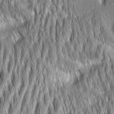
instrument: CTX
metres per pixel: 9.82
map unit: Aa
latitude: 7.7072
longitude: -130.8380
